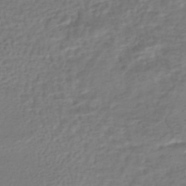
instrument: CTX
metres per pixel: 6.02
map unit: HNhu
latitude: -45.1809
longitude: 102.6707
